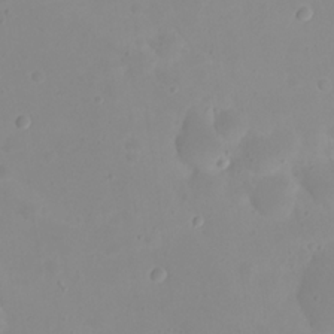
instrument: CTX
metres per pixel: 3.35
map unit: eHh
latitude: 21.4049
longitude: -63.9150
